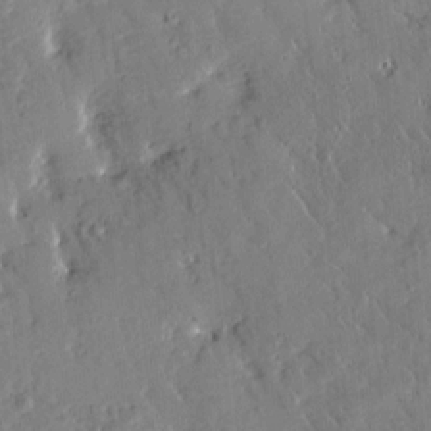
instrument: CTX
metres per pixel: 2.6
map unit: Htu
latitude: -1.5777
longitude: 175.1620
